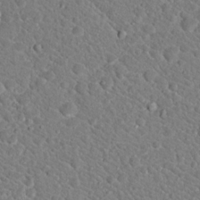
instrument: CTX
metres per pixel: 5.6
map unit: Hto
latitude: 18.9324
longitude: -33.4804
